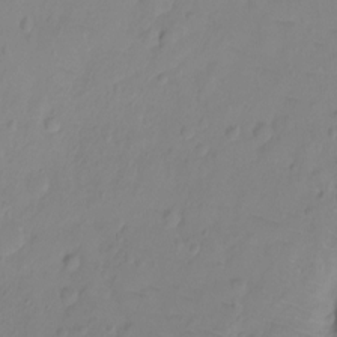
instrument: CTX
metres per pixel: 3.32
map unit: Ht
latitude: -9.3698
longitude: -35.9906
